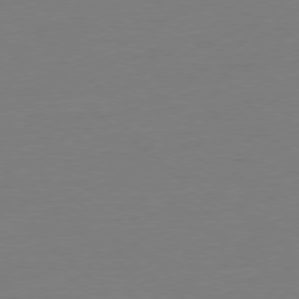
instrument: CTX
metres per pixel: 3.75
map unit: Ap
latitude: -78.8219
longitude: -98.3278
